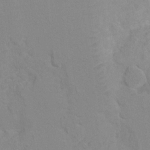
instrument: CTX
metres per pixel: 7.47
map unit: Hto
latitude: 7.2159
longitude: -34.5356
